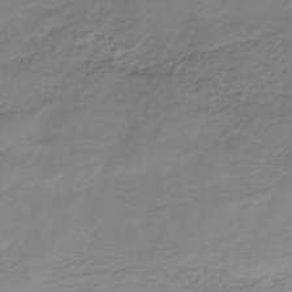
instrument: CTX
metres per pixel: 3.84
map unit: HNb
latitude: -34.3495
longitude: 58.2739
